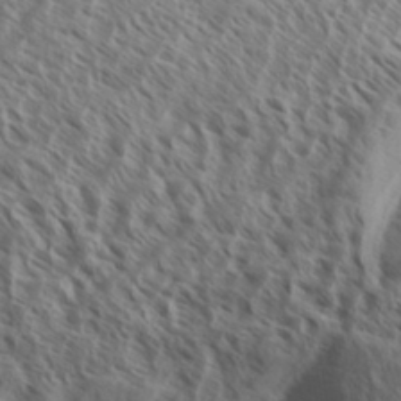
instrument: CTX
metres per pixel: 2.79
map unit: Aa
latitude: 33.6883
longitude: -138.5735
